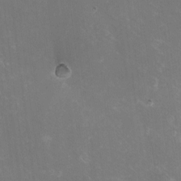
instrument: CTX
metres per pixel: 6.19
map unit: eHh
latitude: -10.6141
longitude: -65.6316
